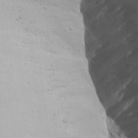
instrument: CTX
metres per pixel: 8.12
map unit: Aa
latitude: 14.7813
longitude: -143.0836
